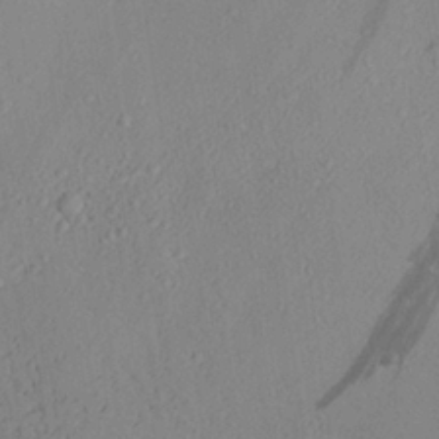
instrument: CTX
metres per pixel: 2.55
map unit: Aa
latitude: 26.4790
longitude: -142.7057
